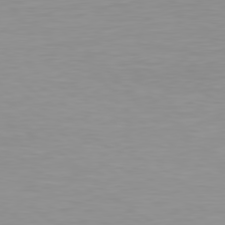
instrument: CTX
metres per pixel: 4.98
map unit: Hpe
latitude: 78.6869
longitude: -141.5560
